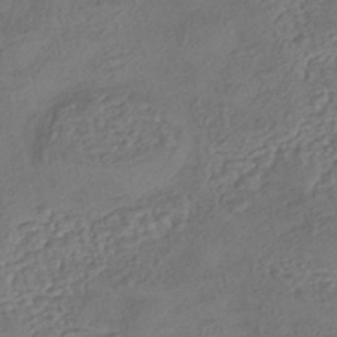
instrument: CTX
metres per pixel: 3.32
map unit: eHh
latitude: -42.9730
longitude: 122.8030
